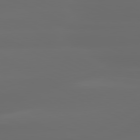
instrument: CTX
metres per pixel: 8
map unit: lApd
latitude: 80.6301
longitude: -136.5546
